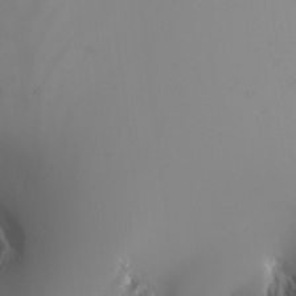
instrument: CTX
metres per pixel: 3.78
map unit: Nhu
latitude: -6.6707
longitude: -91.2159
